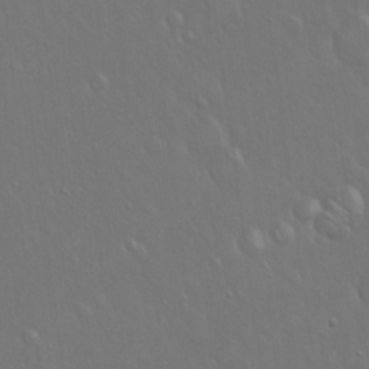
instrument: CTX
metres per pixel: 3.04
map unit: Hto
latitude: 18.1200
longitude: -56.4601
